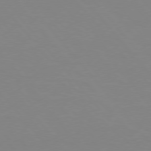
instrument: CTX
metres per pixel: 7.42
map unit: Hpe
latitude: 75.6883
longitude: -141.4048
